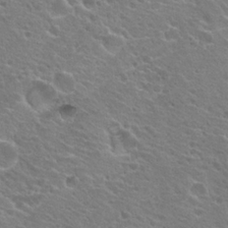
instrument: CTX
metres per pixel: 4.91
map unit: Hto
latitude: 19.8205
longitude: -33.6505
